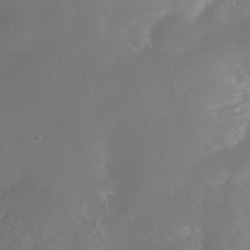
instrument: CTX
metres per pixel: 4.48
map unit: Nhe
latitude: -37.7855
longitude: -113.5560
